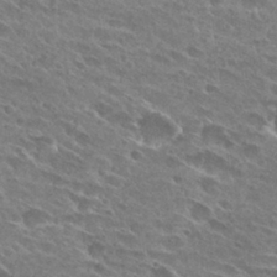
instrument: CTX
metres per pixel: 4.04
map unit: Hto
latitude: 27.8017
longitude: -42.2145
